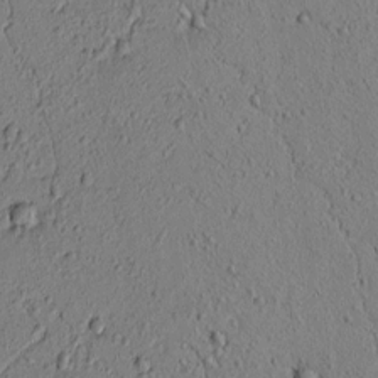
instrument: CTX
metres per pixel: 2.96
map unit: lAvf
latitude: 5.6316
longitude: 165.7856
